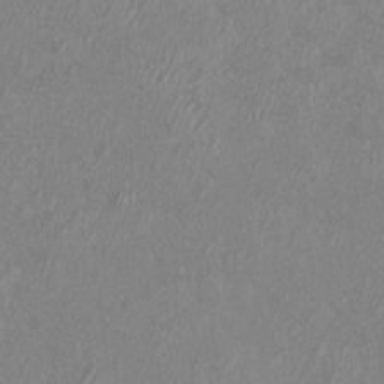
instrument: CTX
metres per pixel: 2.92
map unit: eHh
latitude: -7.2376
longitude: -76.7435
